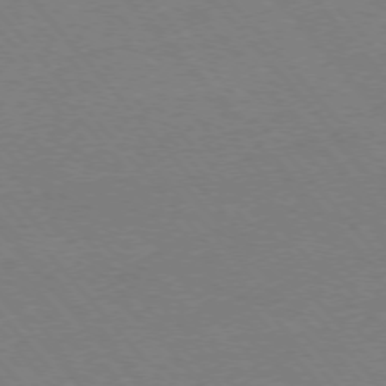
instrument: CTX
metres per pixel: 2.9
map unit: Ap
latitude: -76.3873
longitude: -86.9514
